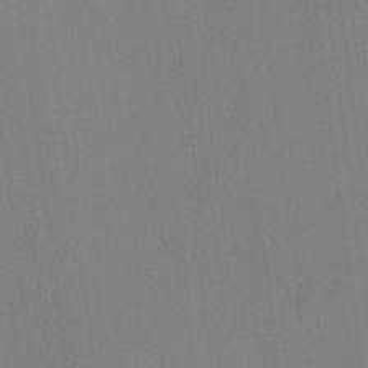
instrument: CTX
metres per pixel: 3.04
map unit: lAa
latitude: 12.7624
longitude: -107.4237
